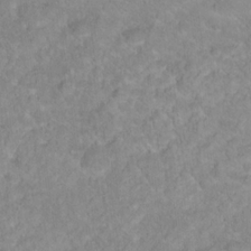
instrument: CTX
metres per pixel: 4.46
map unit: Hto
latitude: 18.2333
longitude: -37.7261
